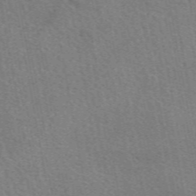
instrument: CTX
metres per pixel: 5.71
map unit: eAb
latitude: 51.0458
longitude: 115.6533
